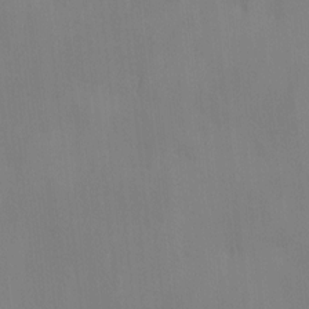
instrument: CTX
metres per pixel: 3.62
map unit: Ave
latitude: 2.6301
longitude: -112.8002
